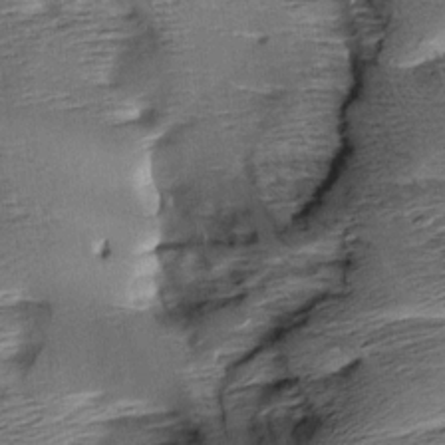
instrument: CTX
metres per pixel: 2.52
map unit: Aa
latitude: 8.8380
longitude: -141.5560
